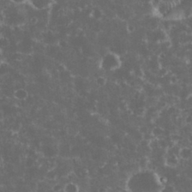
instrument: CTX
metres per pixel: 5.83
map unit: eHh
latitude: 33.8016
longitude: -61.8583
